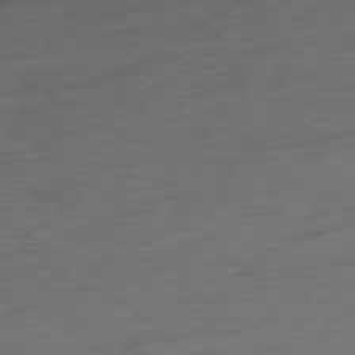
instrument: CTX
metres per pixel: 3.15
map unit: Ap
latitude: -79.7666
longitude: -70.7435
